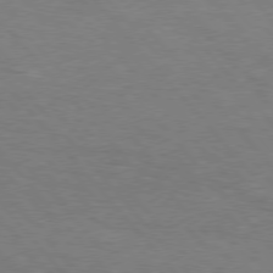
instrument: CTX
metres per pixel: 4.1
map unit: Hpe
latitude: 76.0255
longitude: -151.8961
